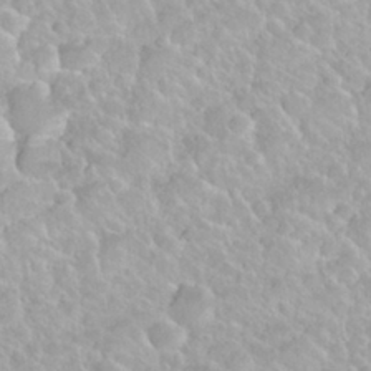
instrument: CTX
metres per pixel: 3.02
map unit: Nhu
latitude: 27.9528
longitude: -53.5749
